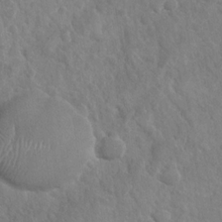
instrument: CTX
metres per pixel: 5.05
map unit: Nhu
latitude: -30.4629
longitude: -61.9528
